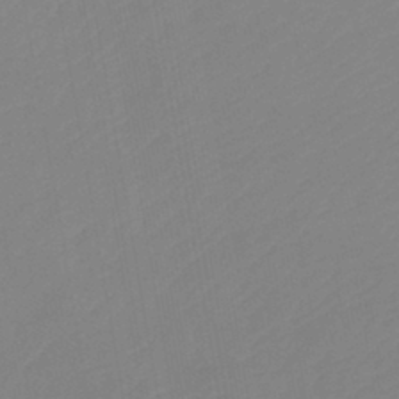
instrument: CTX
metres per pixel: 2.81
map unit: lHb
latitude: -37.5021
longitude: 74.5952
